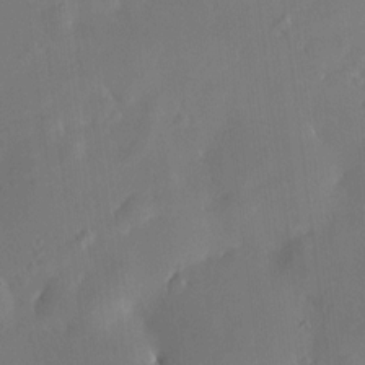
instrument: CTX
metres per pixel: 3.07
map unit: HNhu
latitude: 7.4993
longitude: 3.3698
